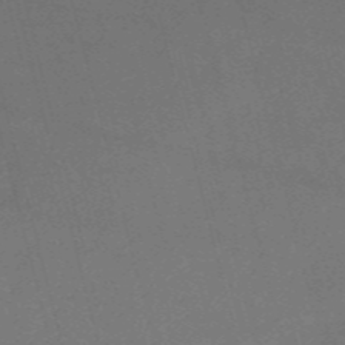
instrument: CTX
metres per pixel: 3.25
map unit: HNb
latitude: -54.7652
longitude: -36.6302
